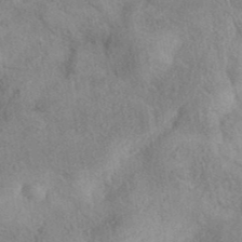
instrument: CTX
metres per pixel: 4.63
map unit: eAb
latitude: 40.0633
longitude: 109.0297
